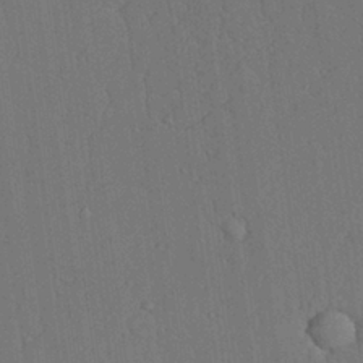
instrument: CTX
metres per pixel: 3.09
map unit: Aa
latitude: 26.3656
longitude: -137.7828
